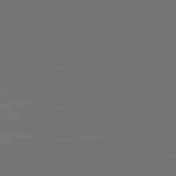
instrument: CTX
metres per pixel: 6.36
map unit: lApd
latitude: 82.0255
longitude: -153.7072
